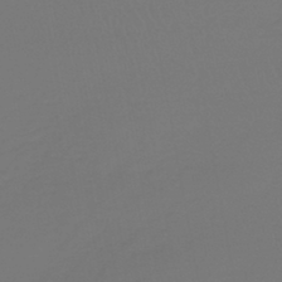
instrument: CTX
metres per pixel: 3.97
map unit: lHb
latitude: -43.3887
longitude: 64.1795
